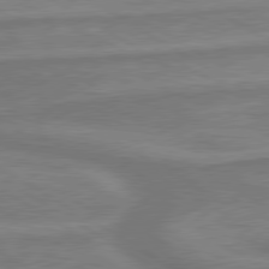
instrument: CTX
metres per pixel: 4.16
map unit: lApd
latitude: 79.8773
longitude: -173.0080
